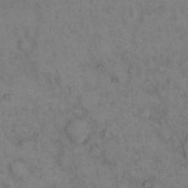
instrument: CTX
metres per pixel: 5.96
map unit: eHh
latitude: 14.3846
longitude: -63.5182
